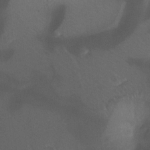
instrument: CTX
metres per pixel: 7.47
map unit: Hto
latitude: -8.8219
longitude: -42.8002
